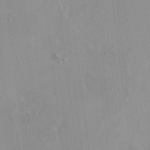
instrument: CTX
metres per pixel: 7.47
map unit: HNhu
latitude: 5.5182
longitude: 3.7855
